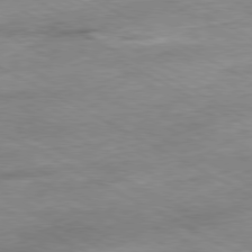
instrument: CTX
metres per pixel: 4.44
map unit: Ap
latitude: -80.5196
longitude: -80.5357
